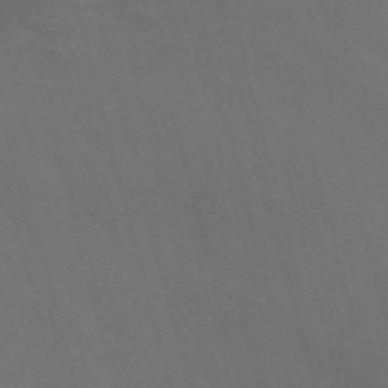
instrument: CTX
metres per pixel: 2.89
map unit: Nve
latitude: -58.5762
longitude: 65.4833
